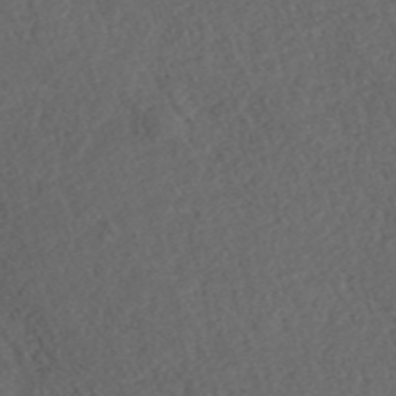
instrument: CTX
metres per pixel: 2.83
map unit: ANa
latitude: 40.0255
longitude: 18.8408
